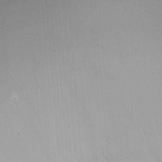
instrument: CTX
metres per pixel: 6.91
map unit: Ht
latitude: -6.4629
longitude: -26.1578
